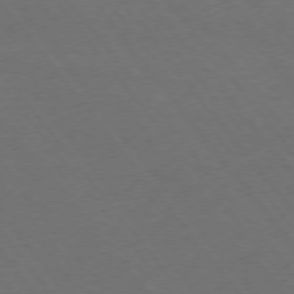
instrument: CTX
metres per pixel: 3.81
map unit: Ap
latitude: -76.3684
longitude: -64.4412
